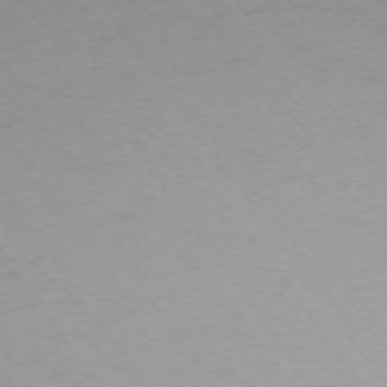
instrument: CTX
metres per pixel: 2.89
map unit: Ap
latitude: -74.3873
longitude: -73.1026
